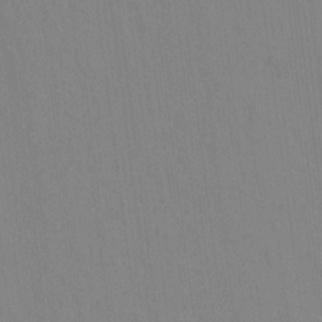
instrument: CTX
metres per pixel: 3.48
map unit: Hto
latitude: -11.3132
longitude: -38.5924
